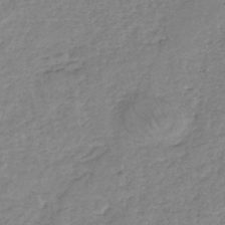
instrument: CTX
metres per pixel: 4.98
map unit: eHh
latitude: -45.5588
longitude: -29.4426
